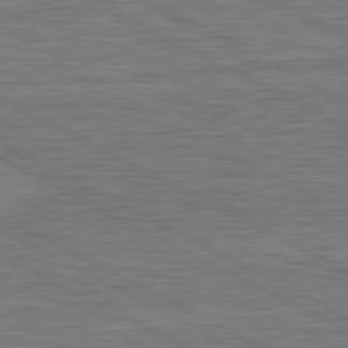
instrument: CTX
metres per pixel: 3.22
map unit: lApd
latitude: 80.8947
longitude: -171.9906
